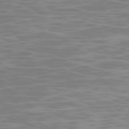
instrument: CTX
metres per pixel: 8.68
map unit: Ap
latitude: -79.1809
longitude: -72.1011
